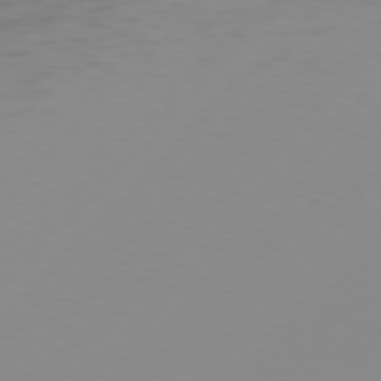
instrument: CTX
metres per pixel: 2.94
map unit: Hpe
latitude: 77.9150
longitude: -139.7072
